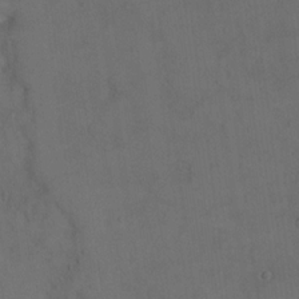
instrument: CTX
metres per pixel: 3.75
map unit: eHh
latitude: 18.8191
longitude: -64.7246
